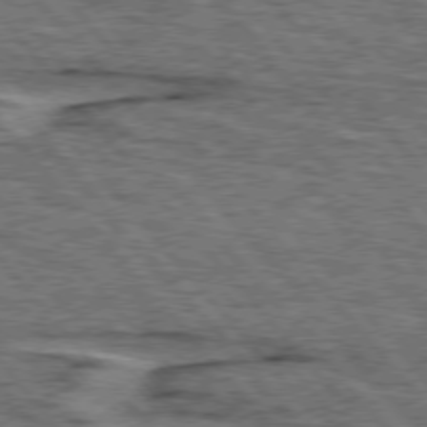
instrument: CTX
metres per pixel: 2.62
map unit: lApd
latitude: 75.8772
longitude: -76.5923
